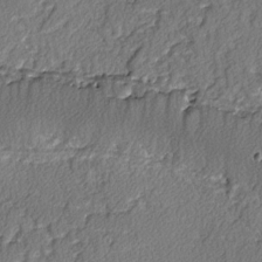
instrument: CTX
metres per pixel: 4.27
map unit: lAvf
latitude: -3.3698
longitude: -108.1577
